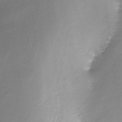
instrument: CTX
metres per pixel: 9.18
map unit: Nhe
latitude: -26.8785
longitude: -109.8583
